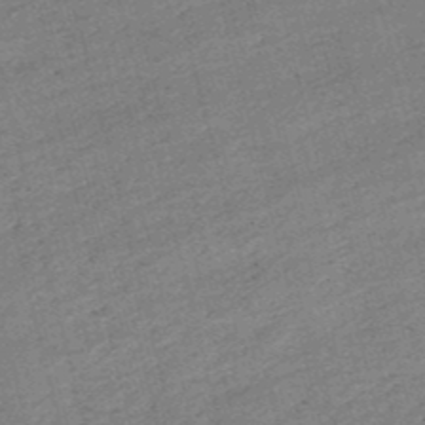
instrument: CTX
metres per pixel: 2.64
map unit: lHb
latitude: -48.3684
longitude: 76.6518
